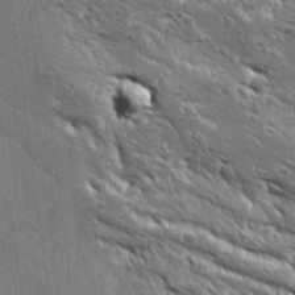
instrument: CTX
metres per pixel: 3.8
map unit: Ave
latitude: 19.2915
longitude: -137.1970
